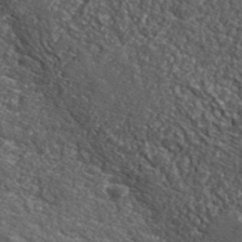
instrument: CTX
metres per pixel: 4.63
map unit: eHh
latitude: 42.5546
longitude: -90.4034
